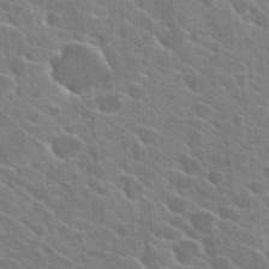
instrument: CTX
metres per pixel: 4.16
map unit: Hto
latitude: 25.2348
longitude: -36.8947
